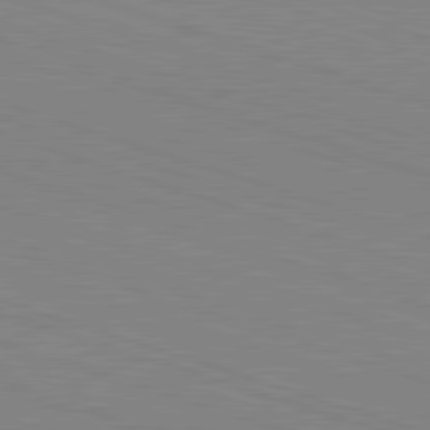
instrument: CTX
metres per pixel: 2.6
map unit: Hpe
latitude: -82.8597
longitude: 6.1794
